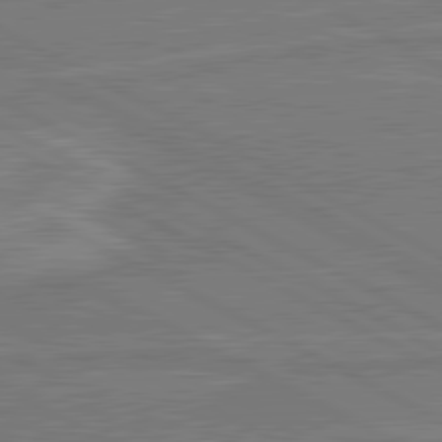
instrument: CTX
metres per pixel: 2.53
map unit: lApd
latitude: 81.0080
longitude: 168.5762
